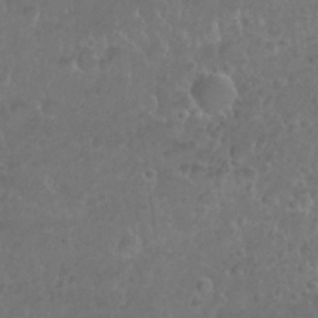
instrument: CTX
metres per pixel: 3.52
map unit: Nhu
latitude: 26.7057
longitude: -52.7435
